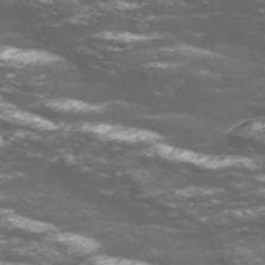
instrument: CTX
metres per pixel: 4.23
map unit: Nve
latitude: -58.5006
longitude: 57.1431
